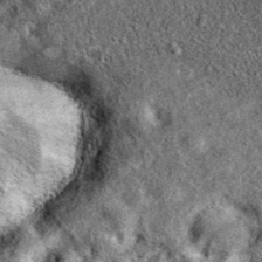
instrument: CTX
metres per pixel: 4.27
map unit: eAb
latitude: 37.5560
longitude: 108.6707
